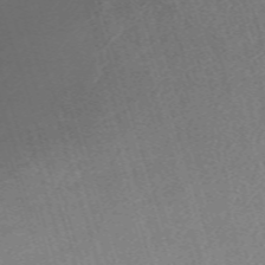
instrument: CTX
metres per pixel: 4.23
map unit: eHh
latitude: -62.6896
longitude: 51.6722
